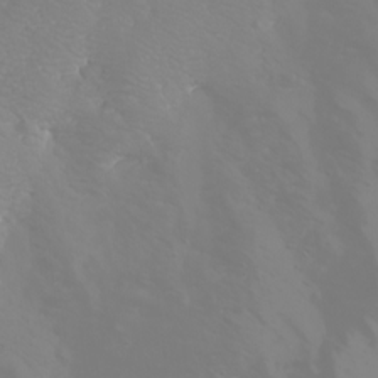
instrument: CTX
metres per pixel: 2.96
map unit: Htu
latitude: -6.2739
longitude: -71.9339
